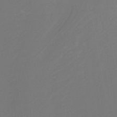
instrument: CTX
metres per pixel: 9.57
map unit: lHb
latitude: -43.8422
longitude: 59.9745
